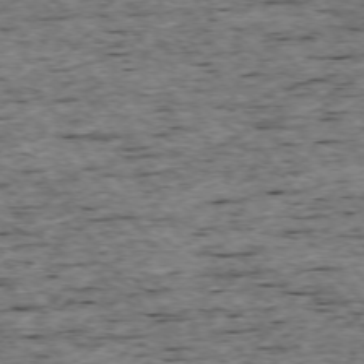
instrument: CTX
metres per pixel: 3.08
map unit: Ap
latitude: -74.6897
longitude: -87.5182
